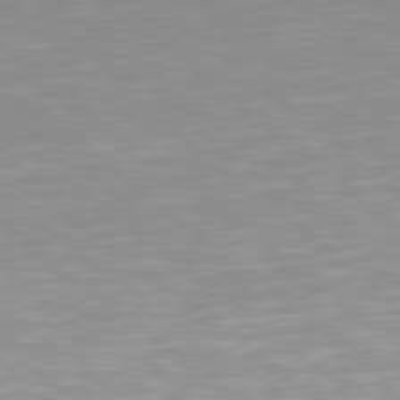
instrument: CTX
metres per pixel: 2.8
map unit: lApd
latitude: 79.0648
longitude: -176.6301
